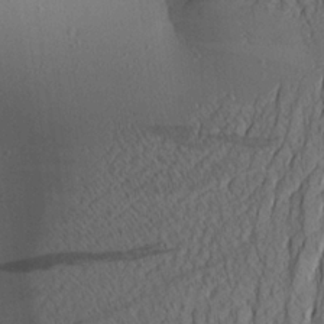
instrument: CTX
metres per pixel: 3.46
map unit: Aa
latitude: 24.2333
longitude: -144.6490
